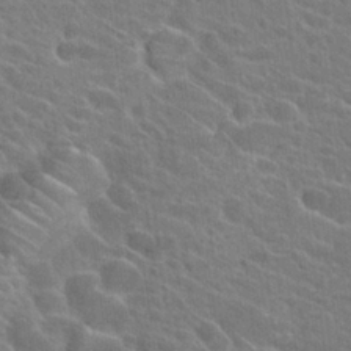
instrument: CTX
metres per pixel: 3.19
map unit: Hto
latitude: 24.2522
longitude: -40.9135
